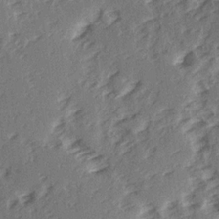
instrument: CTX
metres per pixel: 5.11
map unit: Ave
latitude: 15.1404
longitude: -104.1956
